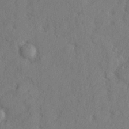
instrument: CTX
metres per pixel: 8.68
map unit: lHvf
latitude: 25.1025
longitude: 142.9352
